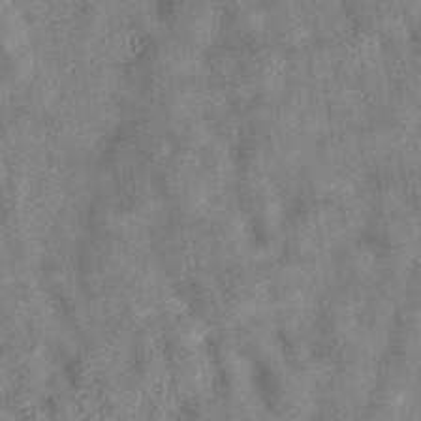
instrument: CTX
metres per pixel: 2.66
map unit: eAb
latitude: 35.5560
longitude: 111.0297
